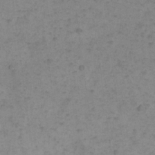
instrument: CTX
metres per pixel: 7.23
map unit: Nhu
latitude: 22.3656
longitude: -71.0647
